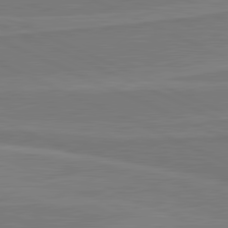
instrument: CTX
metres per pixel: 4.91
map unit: lApd
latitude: 81.4804
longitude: 169.5021
